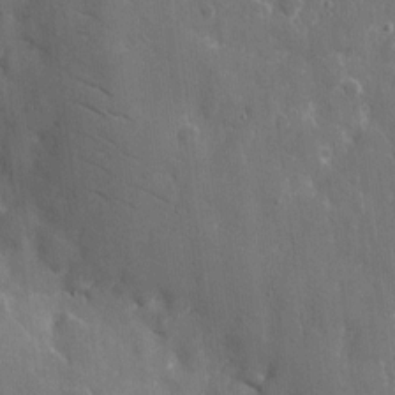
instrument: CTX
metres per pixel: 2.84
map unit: eHh
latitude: 9.2537
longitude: -70.2333
